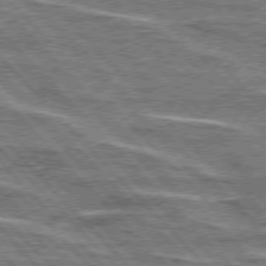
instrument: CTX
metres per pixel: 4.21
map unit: lApd
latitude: 76.2900
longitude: -81.6883
